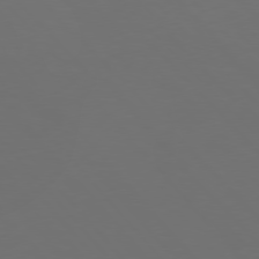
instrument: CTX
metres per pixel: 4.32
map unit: Hpe
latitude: 76.7057
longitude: -169.4805
